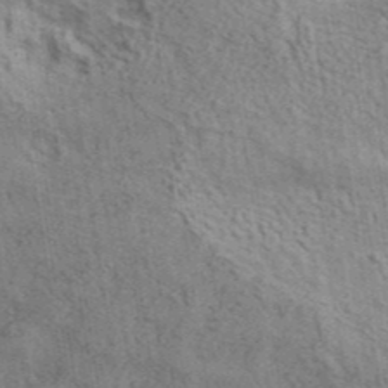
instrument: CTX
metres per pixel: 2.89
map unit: ANa
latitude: 41.7261
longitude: 14.1417
